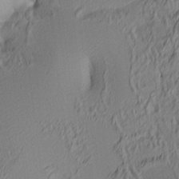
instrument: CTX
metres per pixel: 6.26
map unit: lAa
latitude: 3.9717
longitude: -115.6127
